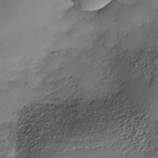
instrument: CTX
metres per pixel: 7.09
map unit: Nhe
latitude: -35.1242
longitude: -143.5560
